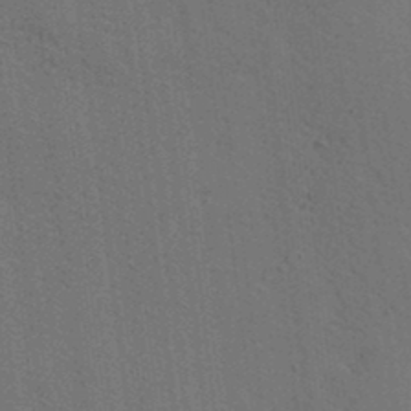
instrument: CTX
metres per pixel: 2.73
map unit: lAa
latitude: 12.7058
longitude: -108.4790
